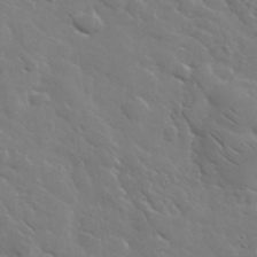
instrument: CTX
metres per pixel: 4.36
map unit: lHvf
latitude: 37.2915
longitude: -92.1200
